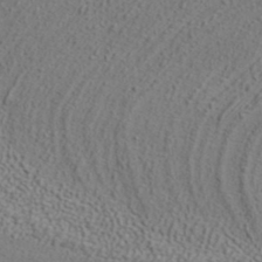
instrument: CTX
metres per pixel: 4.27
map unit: ANa
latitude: 37.9906
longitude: 20.2550
